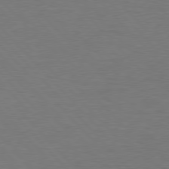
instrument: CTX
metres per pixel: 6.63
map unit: lApd
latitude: 77.3481
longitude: -58.8758
